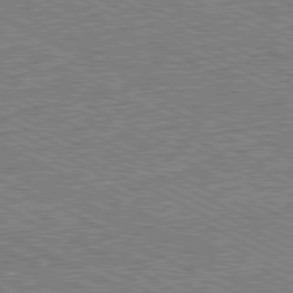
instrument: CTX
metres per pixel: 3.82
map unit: Hpe
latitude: -81.5777
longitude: 20.6140
